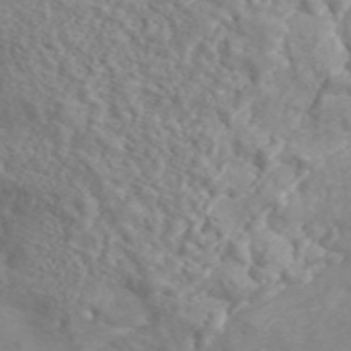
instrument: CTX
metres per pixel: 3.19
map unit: ANa
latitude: 46.8380
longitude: 26.4629
